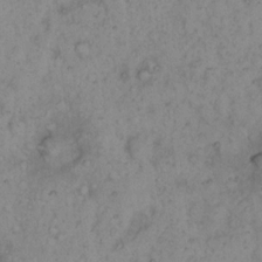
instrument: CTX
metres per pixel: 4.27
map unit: eHh
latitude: 16.4034
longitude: -63.8962
